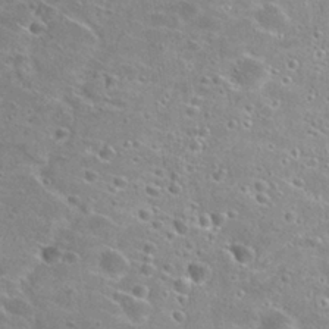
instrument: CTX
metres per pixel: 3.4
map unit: Hto
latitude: 26.6491
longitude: -45.8394
